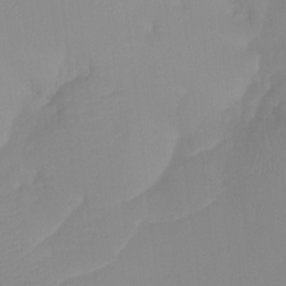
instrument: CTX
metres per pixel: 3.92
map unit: Htu
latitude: -13.3888
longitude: -49.8961
